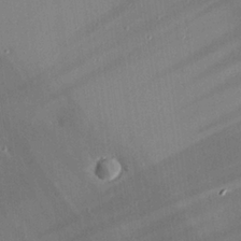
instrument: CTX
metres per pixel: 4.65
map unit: Hve
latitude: 25.8394
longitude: -90.8002
